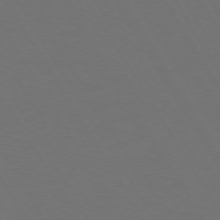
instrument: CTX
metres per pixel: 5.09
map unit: Hpe
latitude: 73.3671
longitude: -127.9528
